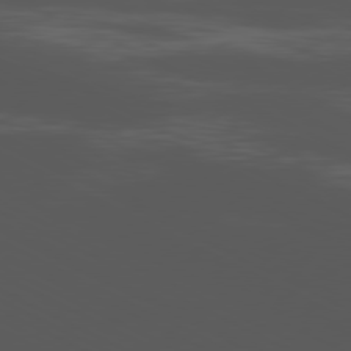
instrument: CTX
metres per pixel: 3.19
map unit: Ap
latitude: -80.8408
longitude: -62.4790
